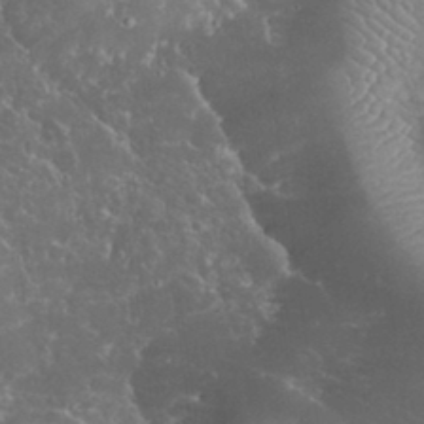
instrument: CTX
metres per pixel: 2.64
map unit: eHh
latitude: 34.1200
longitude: -64.2145
